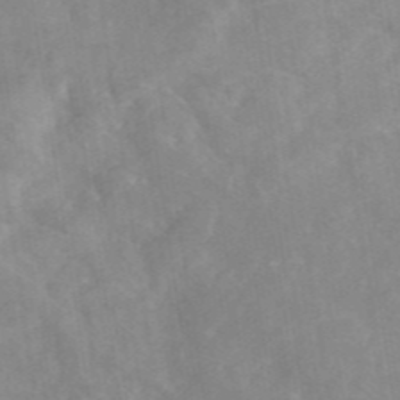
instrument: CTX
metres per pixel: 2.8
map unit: eAb
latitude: 45.8016
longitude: 126.8785
